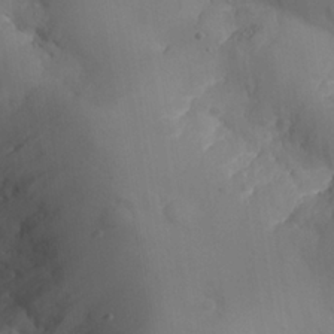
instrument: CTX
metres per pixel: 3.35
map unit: Nhe
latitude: -36.7274
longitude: 138.4818
